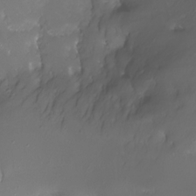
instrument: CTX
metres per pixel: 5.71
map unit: Nhe
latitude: -32.6708
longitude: -116.8191
